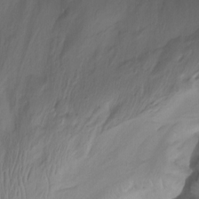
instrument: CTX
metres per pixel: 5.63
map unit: Nhu
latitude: -13.7289
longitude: -63.6127
